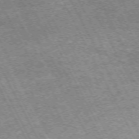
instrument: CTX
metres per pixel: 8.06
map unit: Hpe
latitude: -72.0283
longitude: 11.6344
